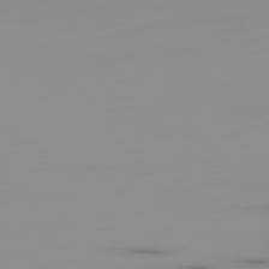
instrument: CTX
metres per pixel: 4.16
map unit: Ap
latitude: -77.5210
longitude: -63.3671
